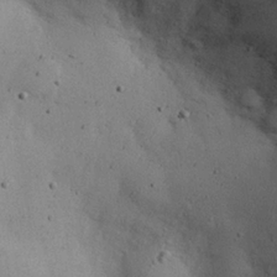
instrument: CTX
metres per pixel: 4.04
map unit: eHh
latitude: 24.9891
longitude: -72.4601
